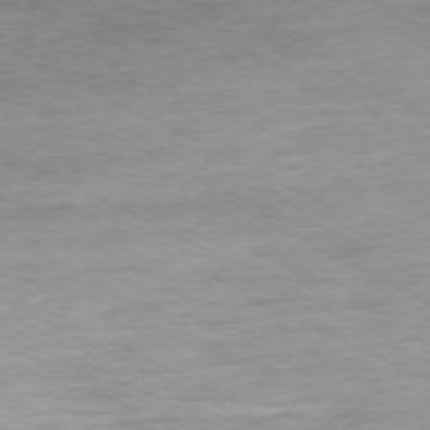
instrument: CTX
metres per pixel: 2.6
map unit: Ap
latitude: -80.1984
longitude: -75.8394
